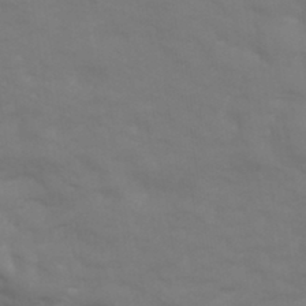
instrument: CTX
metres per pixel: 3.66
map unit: Hve
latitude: 33.4615
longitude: 150.1795
